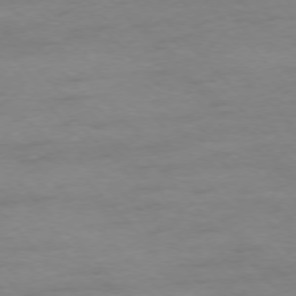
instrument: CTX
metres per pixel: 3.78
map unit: Ap
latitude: -76.9542
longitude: -83.2914
